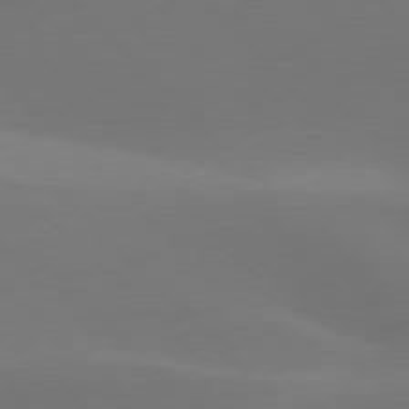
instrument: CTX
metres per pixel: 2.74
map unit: lApd
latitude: 77.4048
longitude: -50.9702
